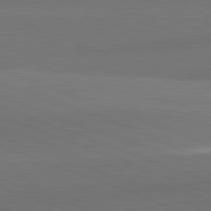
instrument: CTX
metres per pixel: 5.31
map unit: lApd
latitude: 82.0822
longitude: 149.0865
